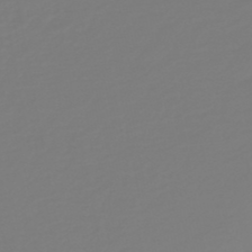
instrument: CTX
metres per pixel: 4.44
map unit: HNb
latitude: -46.6518
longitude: 56.2928
